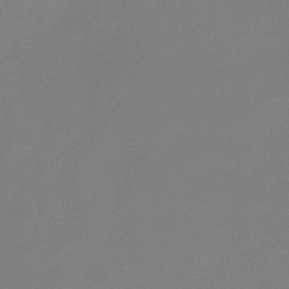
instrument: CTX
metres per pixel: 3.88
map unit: eHb
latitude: -30.6518
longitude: 72.4818
